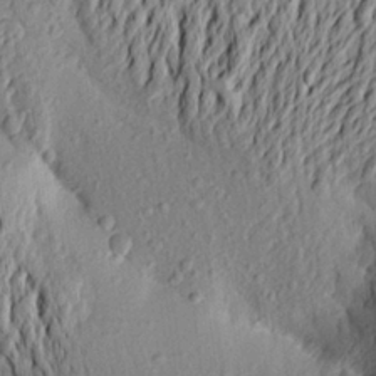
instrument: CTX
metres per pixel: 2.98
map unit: Aa
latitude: 24.4034
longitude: -150.3278
